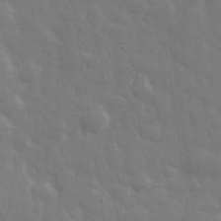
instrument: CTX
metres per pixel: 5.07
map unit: eHh
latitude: 32.8380
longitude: -70.2711
